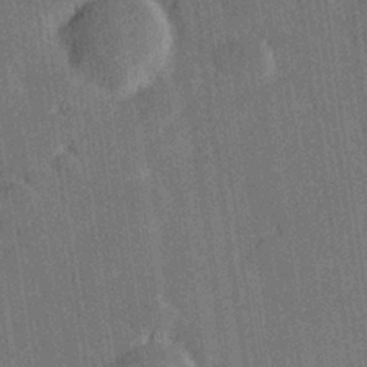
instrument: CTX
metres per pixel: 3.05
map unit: Hve
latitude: 27.3482
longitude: 144.1984
